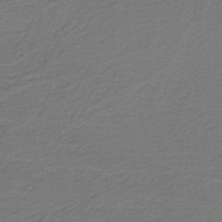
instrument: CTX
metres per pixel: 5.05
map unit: HNb
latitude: -38.9164
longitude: 53.5966
